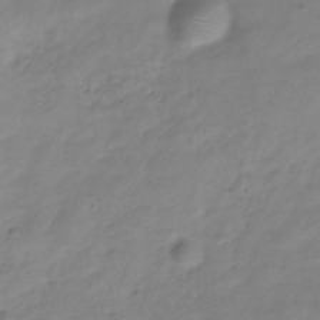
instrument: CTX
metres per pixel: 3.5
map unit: Hve
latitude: -32.4818
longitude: 91.3321
